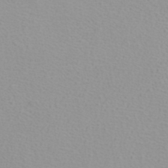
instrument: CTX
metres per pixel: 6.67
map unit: ANa
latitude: 36.8947
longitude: 13.9367
